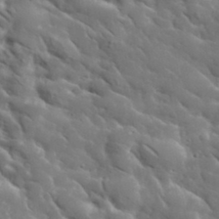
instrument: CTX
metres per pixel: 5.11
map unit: lHvf
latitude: 37.4049
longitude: -91.8205
